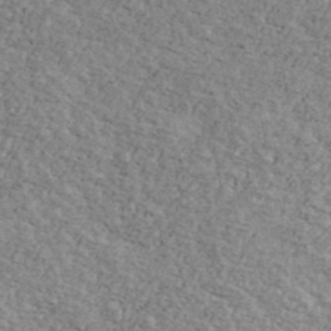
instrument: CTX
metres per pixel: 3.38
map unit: Ave
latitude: 41.1781
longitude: -108.6490
